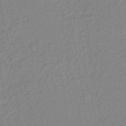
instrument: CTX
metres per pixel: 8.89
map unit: HNhu
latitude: -47.1053
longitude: 98.8408
